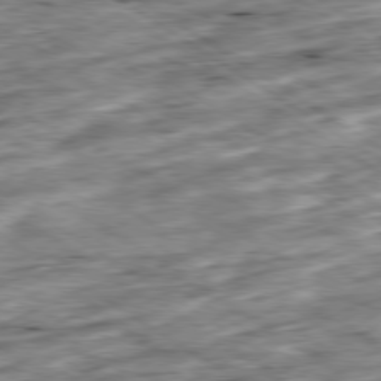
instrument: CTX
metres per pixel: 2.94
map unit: Ap
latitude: -79.8422
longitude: -51.4993
